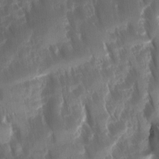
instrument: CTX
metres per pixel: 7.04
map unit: Ave
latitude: -11.2376
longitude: -119.6316
